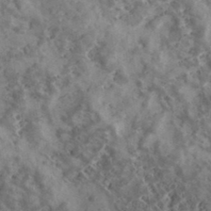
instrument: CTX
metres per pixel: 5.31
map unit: eHh
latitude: 34.5923
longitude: -134.0444
